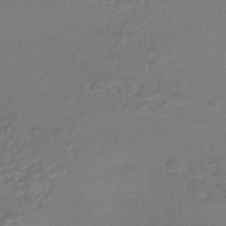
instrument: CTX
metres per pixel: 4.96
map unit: HNhu
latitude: -44.4629
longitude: 94.0094
